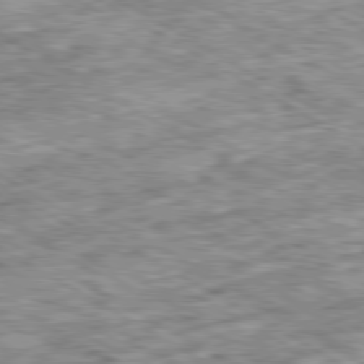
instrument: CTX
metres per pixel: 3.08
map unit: Ap
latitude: -80.6519
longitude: -90.4979
